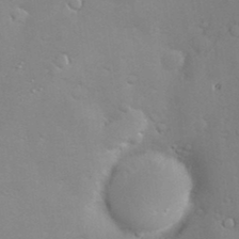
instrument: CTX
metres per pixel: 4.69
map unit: Hve
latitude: -10.3306
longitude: 175.1809
